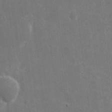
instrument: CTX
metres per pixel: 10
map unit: eHh
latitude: 9.4049
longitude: -71.5938
